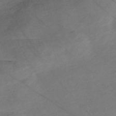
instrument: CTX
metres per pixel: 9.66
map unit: Nve
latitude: -57.5399
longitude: 53.7288
